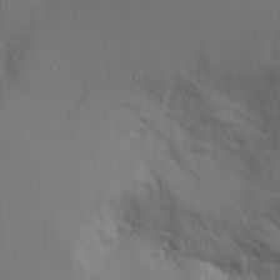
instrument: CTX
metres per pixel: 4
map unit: Aa
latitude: 18.8002
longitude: -125.0458
